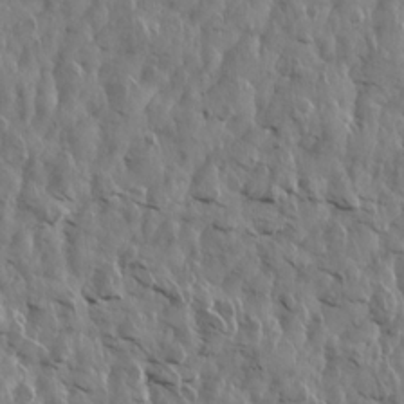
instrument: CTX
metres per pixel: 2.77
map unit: Aa
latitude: 14.4034
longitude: -141.6882
